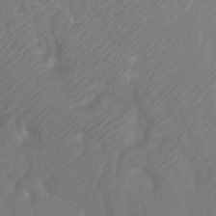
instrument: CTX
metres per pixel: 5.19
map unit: Nhu
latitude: -7.8044
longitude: -75.7639
